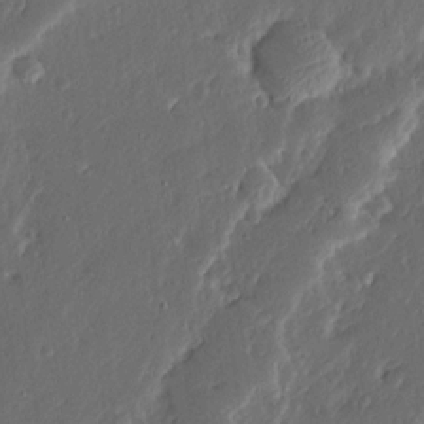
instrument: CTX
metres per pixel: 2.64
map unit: Ave
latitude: 14.2712
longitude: -138.1011
